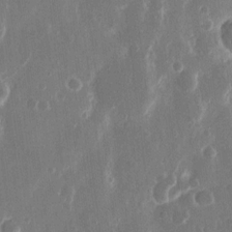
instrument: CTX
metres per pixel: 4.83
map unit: eHh
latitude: 12.2334
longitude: -71.6505
